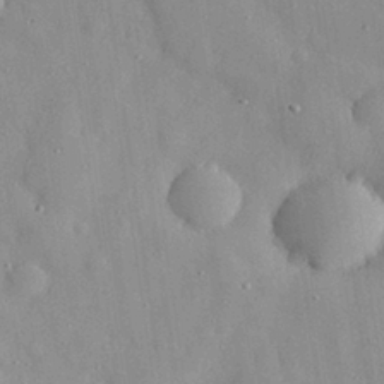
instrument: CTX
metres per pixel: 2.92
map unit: eHh
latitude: 29.3104
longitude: -74.2145
